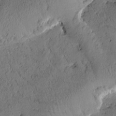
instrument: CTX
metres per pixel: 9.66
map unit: Htu
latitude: 0.0822
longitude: 175.9178
